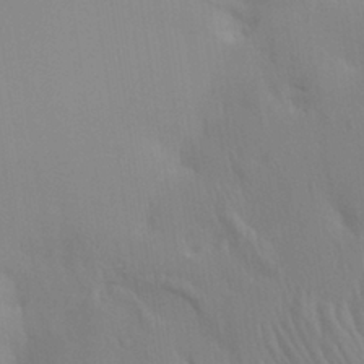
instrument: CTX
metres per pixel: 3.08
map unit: Aa
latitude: 28.6490
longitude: -136.6113
